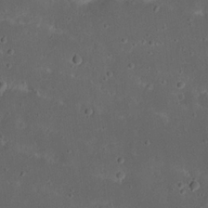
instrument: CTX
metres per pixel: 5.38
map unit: Nhu
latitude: 22.8569
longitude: -71.1214
